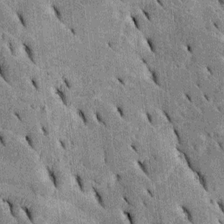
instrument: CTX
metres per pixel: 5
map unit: Htu
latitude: -3.0675
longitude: 151.7099
